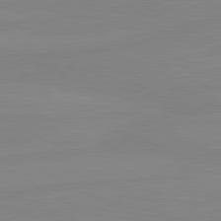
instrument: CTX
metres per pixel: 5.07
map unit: lApd
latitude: 80.9703
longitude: -177.2537
